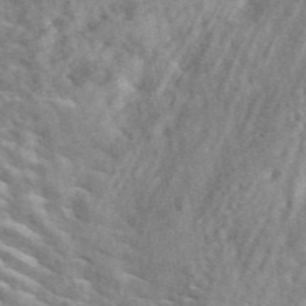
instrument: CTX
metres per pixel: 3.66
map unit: ANa
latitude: 46.1389
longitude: 29.0109
